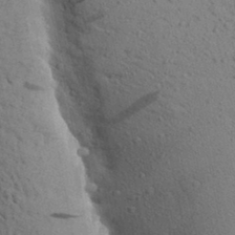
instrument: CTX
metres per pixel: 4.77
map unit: Aa
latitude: 25.7260
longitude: -148.4979
